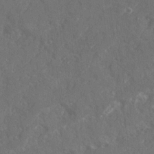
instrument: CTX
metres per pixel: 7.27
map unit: Ave
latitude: 20.2712
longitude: -130.5735
